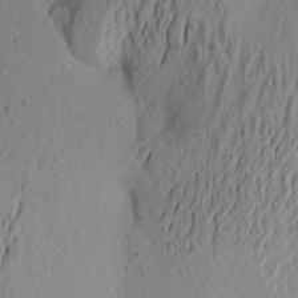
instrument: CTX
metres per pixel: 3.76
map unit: Aa
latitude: 22.0633
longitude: -145.3104
